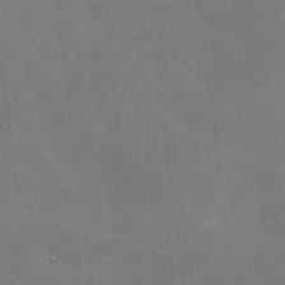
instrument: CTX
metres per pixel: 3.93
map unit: lHvf
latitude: -9.2943
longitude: -102.0822
